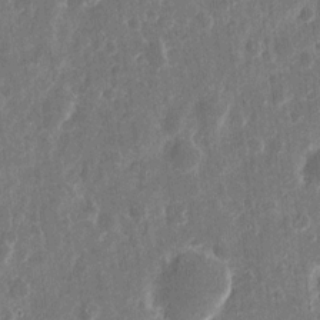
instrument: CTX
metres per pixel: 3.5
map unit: eHh
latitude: 11.3293
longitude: -72.8191
